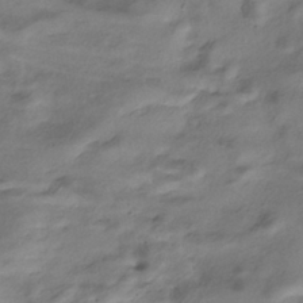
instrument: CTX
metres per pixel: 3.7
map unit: HNhu
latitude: -39.5777
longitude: 102.1795
